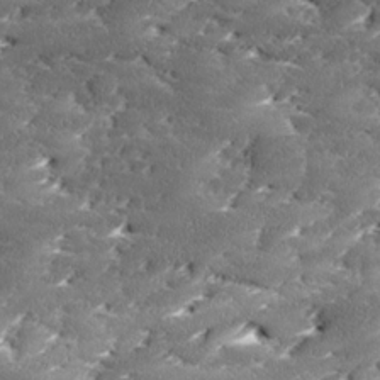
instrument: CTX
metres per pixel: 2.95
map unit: Ave
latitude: 17.6316
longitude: -136.7624
